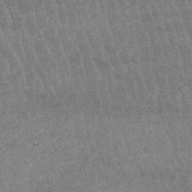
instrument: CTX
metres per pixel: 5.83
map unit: lHb
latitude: -48.2362
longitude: 76.6707
